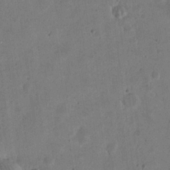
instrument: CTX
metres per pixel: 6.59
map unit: eHh
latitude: 21.2159
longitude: -69.3671
